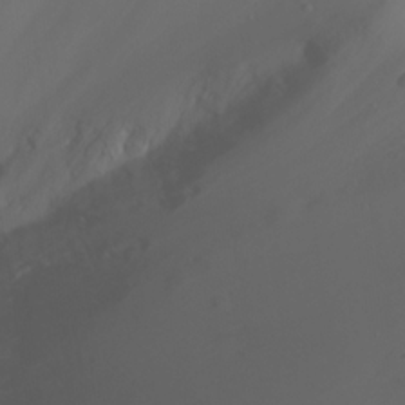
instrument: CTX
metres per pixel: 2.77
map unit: Nhu
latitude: 22.0633
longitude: -64.4412
